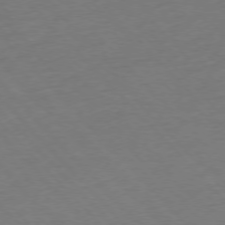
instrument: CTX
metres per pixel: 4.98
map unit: Ap
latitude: -76.8219
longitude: -92.9702
